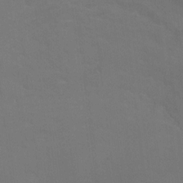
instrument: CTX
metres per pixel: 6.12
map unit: Ht
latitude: 1.7260
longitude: -33.6127
